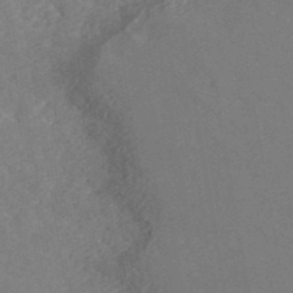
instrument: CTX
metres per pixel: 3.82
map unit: ANa
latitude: 41.7827
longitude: 29.1053
